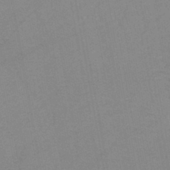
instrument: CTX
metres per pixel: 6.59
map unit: HNb
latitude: -45.4454
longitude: -40.9135
